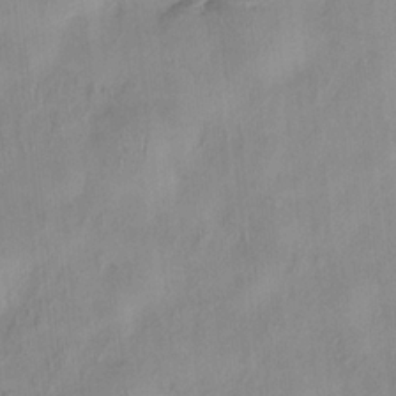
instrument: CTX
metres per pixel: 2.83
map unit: HNhu
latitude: 0.4034
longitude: -4.3656
